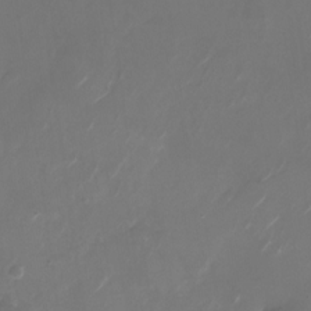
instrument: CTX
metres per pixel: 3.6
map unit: Nhu
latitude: -28.5952
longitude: -71.2348
